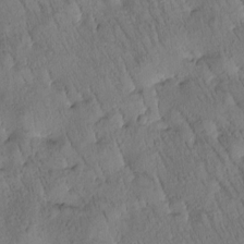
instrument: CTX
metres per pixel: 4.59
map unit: Htu
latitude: -0.9164
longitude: 174.9163
